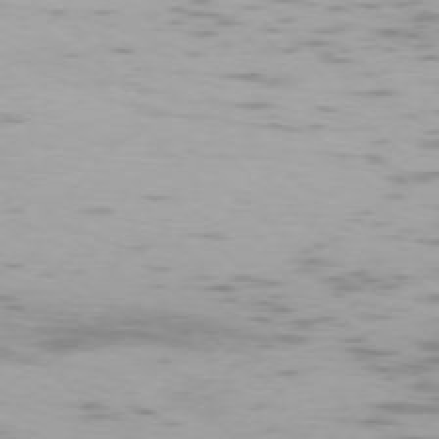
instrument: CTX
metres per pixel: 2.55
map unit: Ap
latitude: -75.6722
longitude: -68.2145
